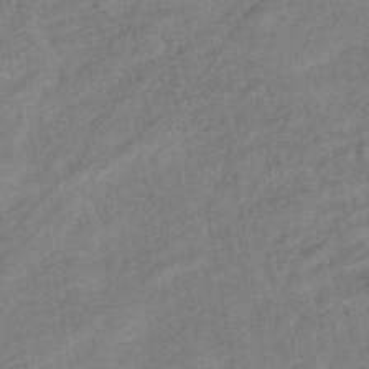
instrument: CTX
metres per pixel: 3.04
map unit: eHb
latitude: -41.8233
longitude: 82.4818
